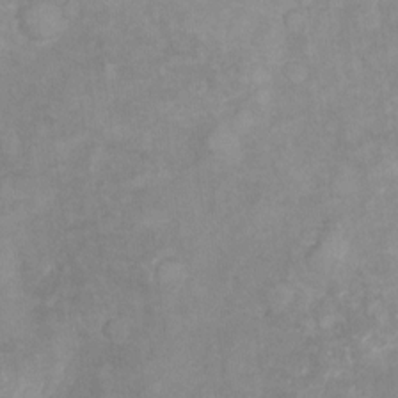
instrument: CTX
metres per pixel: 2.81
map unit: Nhu
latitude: -22.2173
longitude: -56.2333
